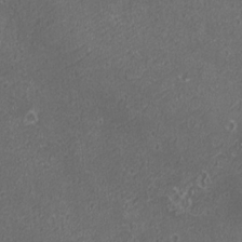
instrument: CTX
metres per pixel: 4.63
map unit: eHh
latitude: -1.2376
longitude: -78.5357
